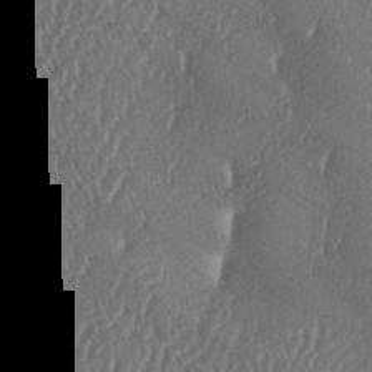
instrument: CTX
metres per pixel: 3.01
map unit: lAa
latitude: -6.2361
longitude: -130.3468
